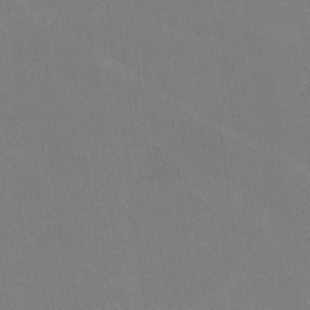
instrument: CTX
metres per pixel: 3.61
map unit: lHvf
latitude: -10.5385
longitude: -102.4790
